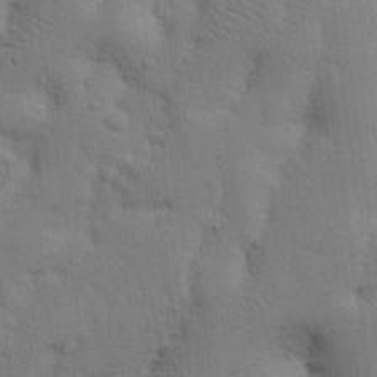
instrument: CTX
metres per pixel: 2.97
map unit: Nhu
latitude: 17.8394
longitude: -75.0836
